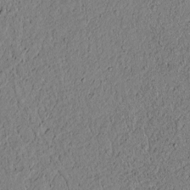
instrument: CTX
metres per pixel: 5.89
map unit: lAvf
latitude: 5.8961
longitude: 167.8989
